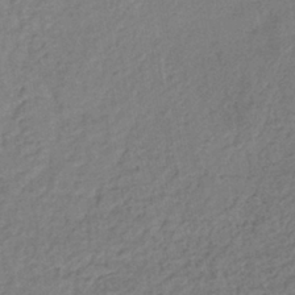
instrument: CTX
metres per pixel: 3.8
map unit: lHb
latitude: -38.0661
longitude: 68.7274
